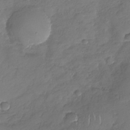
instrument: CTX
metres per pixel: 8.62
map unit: Nhu
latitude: -28.8597
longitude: -62.0633
